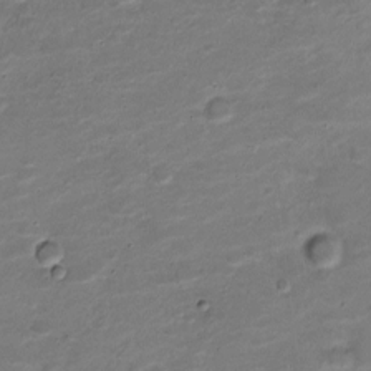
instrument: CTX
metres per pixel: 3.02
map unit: Nve
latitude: -20.1039
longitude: 103.3321
